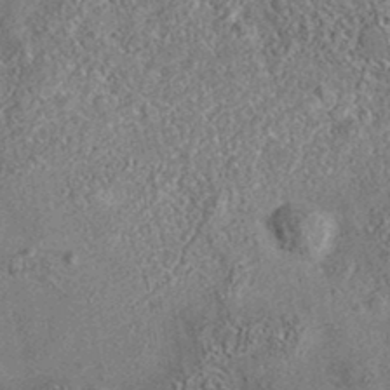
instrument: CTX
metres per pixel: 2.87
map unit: eAb
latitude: 35.5182
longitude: 113.4643
